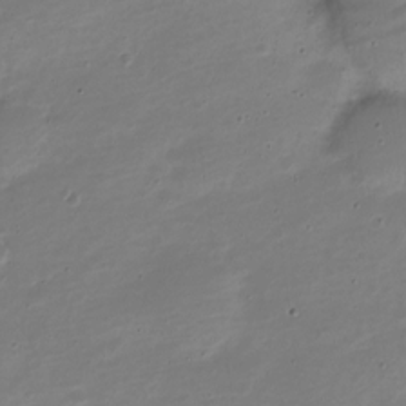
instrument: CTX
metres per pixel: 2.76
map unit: Nve
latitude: -22.1039
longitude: 105.1242
